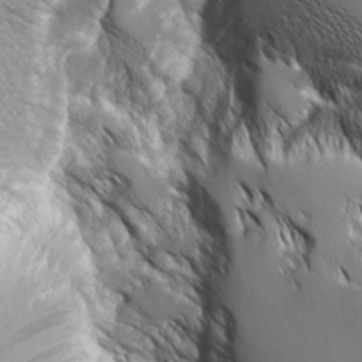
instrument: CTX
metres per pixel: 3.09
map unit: Aa
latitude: 8.7057
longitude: -129.2159
